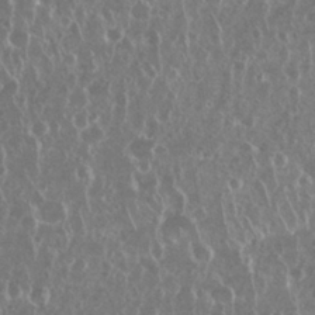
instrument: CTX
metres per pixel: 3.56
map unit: Nhu
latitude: 28.6301
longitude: -63.3293
